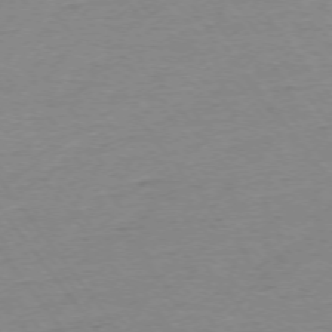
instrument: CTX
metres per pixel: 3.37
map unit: Ap
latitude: -74.6708
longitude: -84.4979
